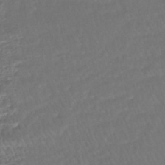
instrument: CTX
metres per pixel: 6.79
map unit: HNhu
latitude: -45.7667
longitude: 103.1809
